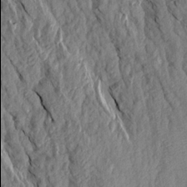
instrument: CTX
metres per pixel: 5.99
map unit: Aa
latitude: 17.6505
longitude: -145.9906
